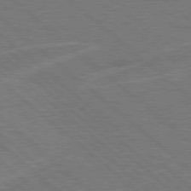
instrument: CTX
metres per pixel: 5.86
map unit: Hpe
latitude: 78.5546
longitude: -152.4412
